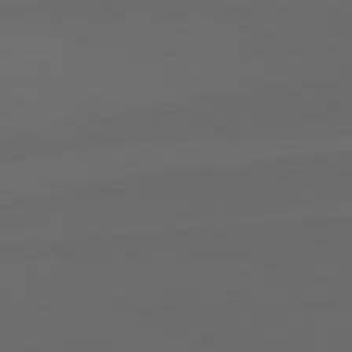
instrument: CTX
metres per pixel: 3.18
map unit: lApd
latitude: 82.1011
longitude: 129.1431
